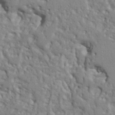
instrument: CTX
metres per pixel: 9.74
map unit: Ht
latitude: 8.4979
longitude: -76.8758
